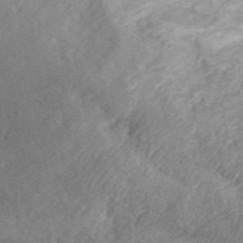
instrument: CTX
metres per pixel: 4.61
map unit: ANa
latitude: 45.1592
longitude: 45.7856
